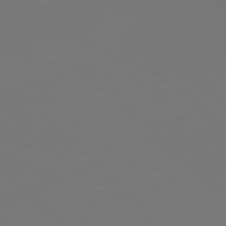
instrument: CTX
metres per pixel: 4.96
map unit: Hpe
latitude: 77.6694
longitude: -124.1766
